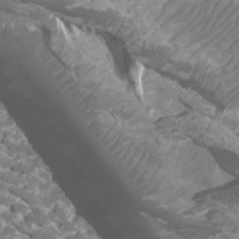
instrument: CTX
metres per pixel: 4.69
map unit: Htu
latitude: 2.2144
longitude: -20.2334
